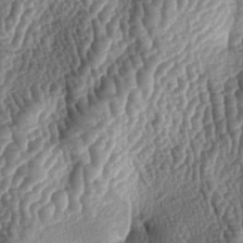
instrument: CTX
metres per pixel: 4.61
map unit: lAa
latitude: -5.3509
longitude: -127.8395
